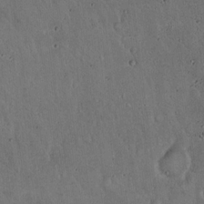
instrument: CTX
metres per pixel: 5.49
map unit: Hto
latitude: 16.6113
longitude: -59.6883
